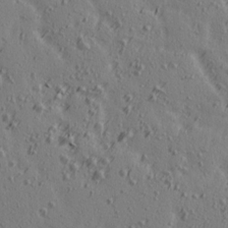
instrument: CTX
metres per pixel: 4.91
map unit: Ave
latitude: 14.4790
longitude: -106.1767
